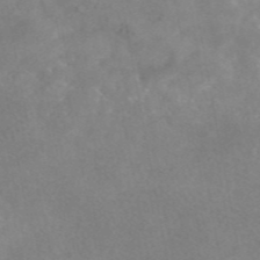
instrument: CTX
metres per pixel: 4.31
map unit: eAb
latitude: 45.5938
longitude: 126.0283
